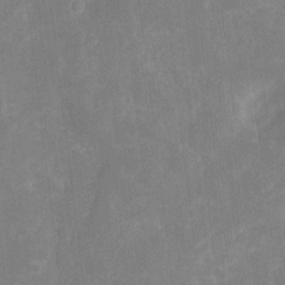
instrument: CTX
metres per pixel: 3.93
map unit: eHh
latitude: 7.0836
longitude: -69.7450
